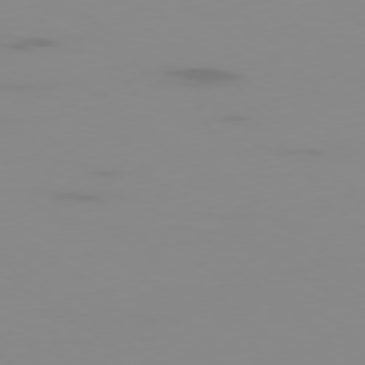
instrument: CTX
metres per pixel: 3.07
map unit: Ap
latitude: -79.2187
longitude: -94.4223
